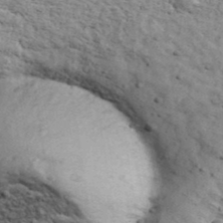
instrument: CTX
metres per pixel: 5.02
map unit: Ave
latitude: 41.1781
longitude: -109.7071
